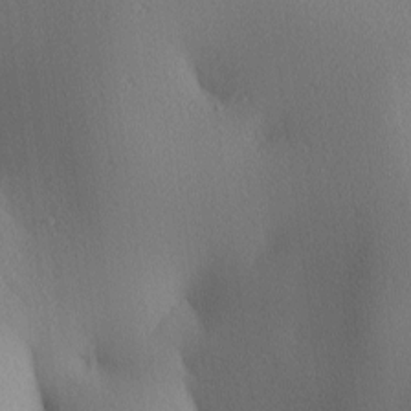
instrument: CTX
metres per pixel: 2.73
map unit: lAa
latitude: 3.4048
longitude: -116.7813
